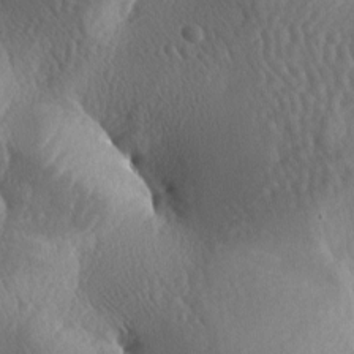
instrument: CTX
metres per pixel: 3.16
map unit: lAa
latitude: -7.1620
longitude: -128.5168
